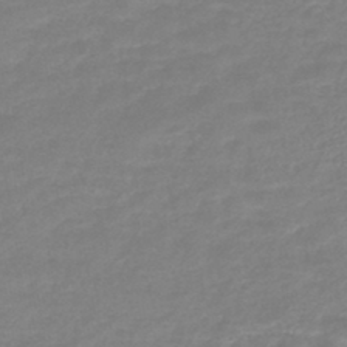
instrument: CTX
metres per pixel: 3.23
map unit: lHb
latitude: -44.3117
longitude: 69.0864
